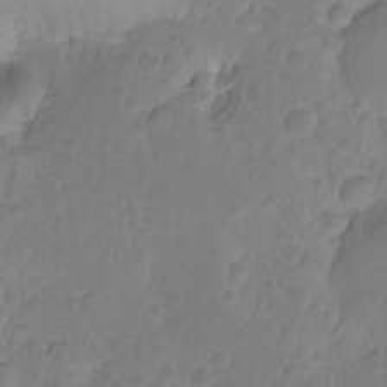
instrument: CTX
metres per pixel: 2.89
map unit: Nhu
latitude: -15.4077
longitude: -25.8583
